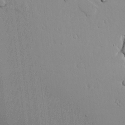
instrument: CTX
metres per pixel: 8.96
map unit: lAvf
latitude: 15.7828
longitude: -128.0255
